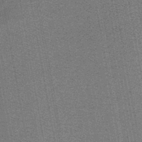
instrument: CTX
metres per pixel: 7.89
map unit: lHb
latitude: -43.6532
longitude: 56.2361
